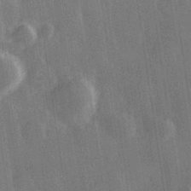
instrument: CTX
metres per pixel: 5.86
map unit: Hve
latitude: 28.1389
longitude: 147.1620
